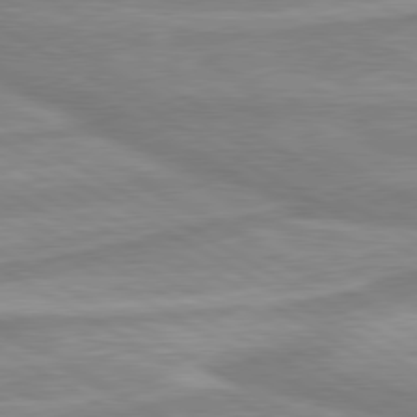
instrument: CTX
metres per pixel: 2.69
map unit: lApd
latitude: 80.2333
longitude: -173.3481
